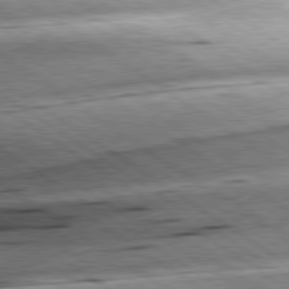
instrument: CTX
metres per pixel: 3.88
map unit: lApd
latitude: 79.6505
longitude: -155.4804
